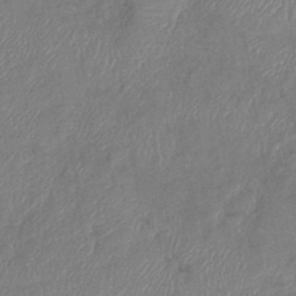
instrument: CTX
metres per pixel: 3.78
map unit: lHb
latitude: -42.1227
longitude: 80.7652
